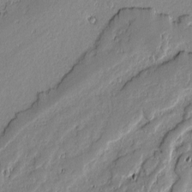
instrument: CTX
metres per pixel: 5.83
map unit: lAvf
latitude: -0.7464
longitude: -108.3845
